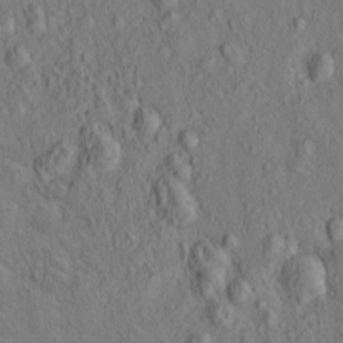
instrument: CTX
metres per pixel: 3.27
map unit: eHh
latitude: -0.8597
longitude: 18.4440
